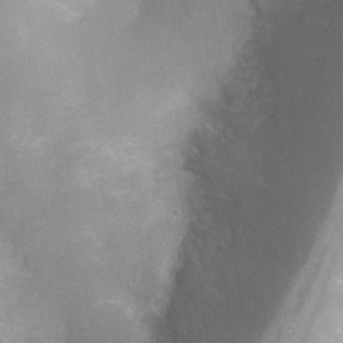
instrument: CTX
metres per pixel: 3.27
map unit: Ht
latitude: 4.8191
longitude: -20.6868
